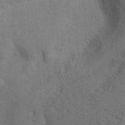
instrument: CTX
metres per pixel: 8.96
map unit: Nhu
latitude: 12.8191
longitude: -28.2144
